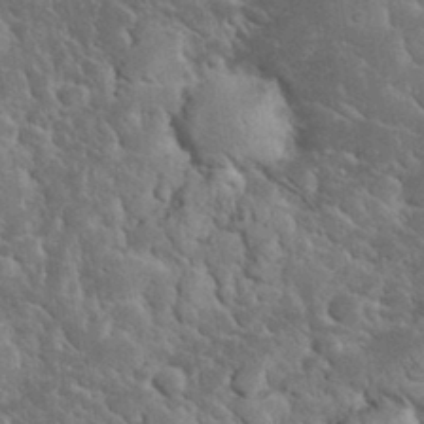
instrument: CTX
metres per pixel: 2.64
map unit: eHh
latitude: 33.5182
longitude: -66.5356
